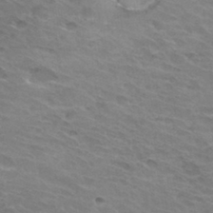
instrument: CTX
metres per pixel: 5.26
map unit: Hto
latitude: 32.4979
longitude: -43.7072
